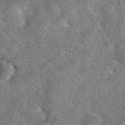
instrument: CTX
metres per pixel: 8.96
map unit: Nhu
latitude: 32.1199
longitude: -53.0647
